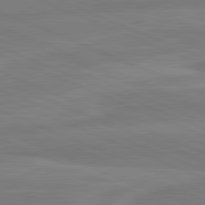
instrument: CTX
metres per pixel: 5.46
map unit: lApd
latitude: 81.9339
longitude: -173.8205
